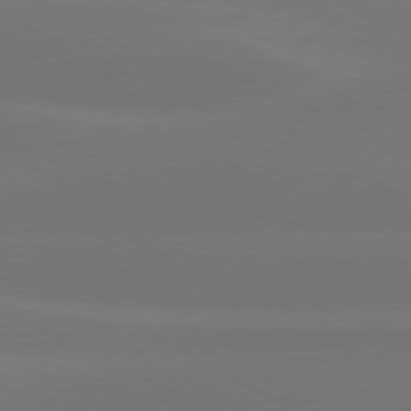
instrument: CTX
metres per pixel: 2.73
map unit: Hpe
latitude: 78.2145
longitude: -131.1781
